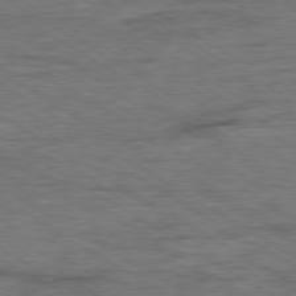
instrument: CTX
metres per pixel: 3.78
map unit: Ap
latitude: -80.1228
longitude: -77.8772
